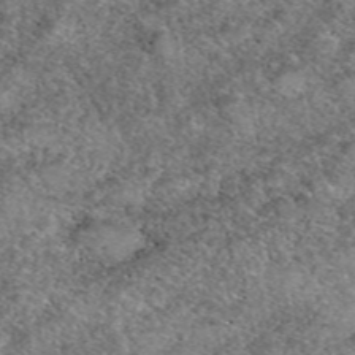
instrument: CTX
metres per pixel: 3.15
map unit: eAb
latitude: 49.8394
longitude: 110.2361
